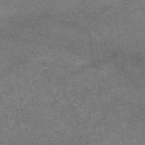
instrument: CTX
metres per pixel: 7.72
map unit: eAb
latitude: 47.7261
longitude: 125.1242
